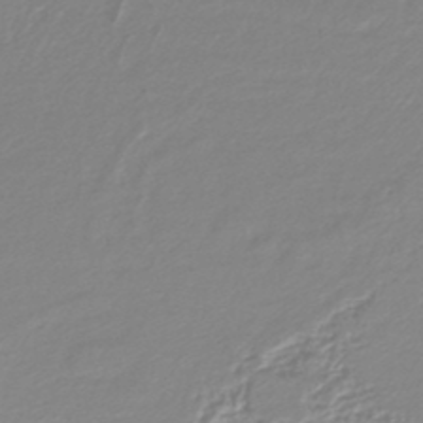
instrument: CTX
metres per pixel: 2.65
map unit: lHb
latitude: -44.5574
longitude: 76.3495
